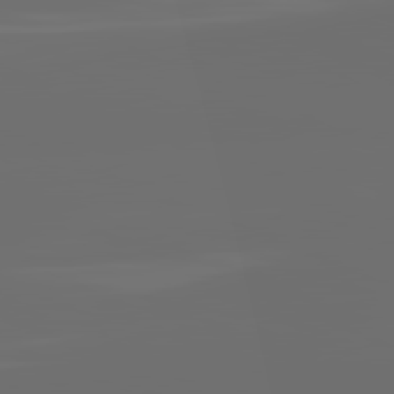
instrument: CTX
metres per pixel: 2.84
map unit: lApd
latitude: 81.9717
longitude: -164.1389
